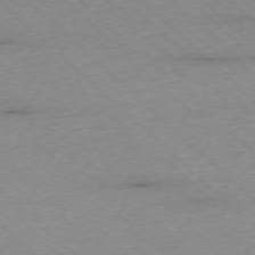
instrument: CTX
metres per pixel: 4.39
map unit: Ap
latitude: -77.3510
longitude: -86.4979
